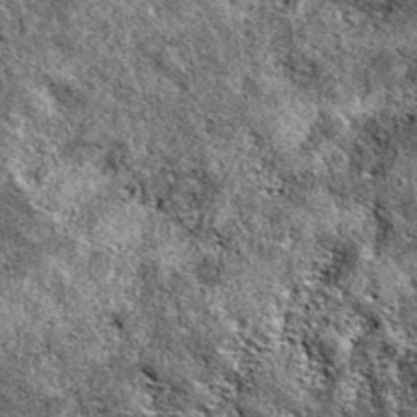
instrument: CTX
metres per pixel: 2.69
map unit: eAb
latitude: 38.8191
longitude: 110.7085
